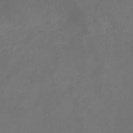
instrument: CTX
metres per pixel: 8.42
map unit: eHb
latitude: -39.4077
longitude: 76.6707
